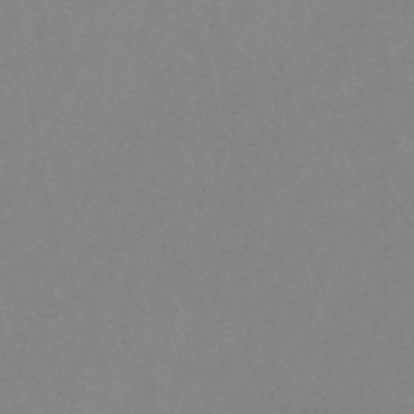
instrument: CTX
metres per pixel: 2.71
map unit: ANa
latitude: 44.8758
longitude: 23.0298
